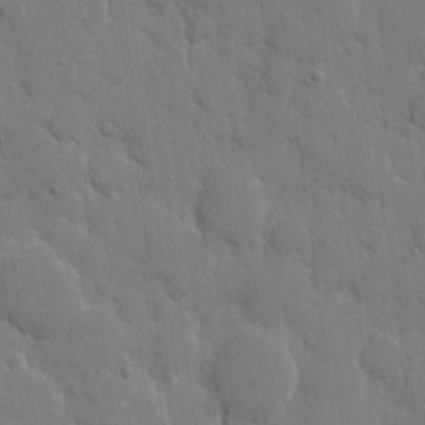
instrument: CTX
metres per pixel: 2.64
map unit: eHh
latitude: 7.6316
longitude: -67.7827
